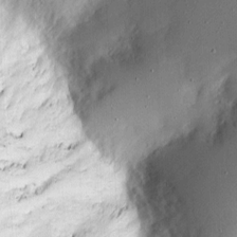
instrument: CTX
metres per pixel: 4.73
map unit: eHh
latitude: 4.7057
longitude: -68.8569
